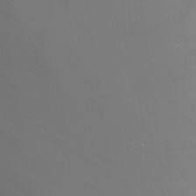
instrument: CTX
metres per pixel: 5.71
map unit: Nhu
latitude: -6.0661
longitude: -90.7057
